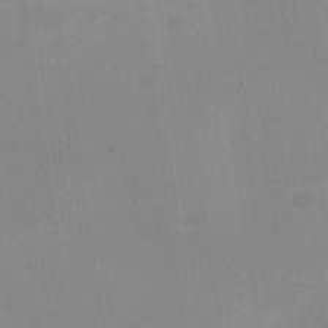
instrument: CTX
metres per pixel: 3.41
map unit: Nhu
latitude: -27.3131
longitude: -75.3482
